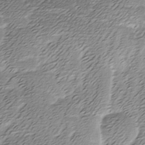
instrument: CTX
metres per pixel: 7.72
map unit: Ave
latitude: -7.7666
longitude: -123.2537
